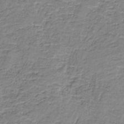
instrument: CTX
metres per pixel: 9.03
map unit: eAb
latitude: -37.2376
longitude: 52.8408
